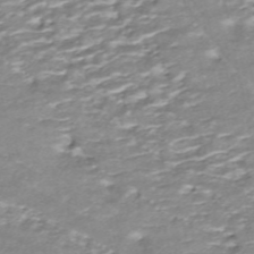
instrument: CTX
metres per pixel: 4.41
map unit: ANa
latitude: -44.5007
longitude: 104.7274
